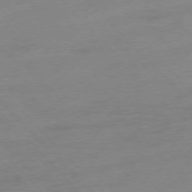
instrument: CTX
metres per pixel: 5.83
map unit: Ap
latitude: -77.1242
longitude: -63.8584
